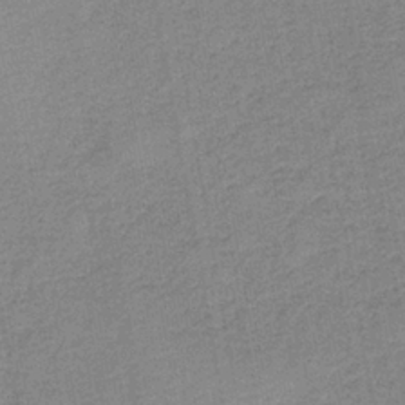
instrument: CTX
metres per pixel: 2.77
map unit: eAb
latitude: -36.1983
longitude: 52.0283
